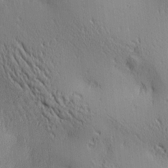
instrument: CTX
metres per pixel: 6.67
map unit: lAa
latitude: 3.8205
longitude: -117.8206
